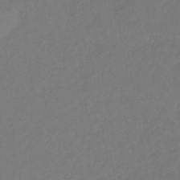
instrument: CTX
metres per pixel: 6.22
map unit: lHb
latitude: -39.2187
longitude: 72.3873
